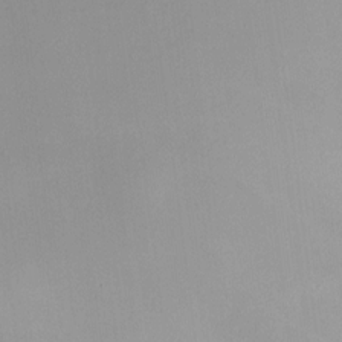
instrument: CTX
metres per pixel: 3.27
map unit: HNhu
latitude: 6.0444
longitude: 8.9164
